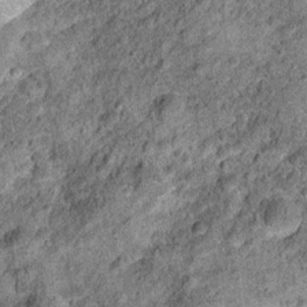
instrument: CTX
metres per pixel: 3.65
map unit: Ht
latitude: 10.2901
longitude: -38.5357
